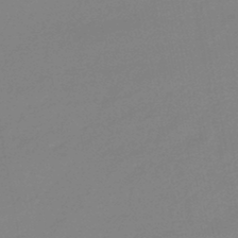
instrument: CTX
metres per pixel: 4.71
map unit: eHb
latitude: -44.8975
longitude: 88.3117
